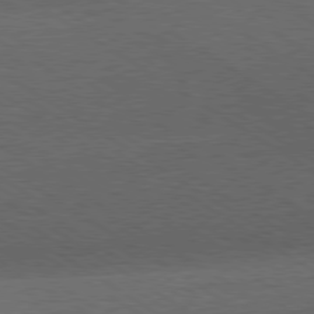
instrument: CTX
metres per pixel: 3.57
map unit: Hpe
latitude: -80.6141
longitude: 19.1431
